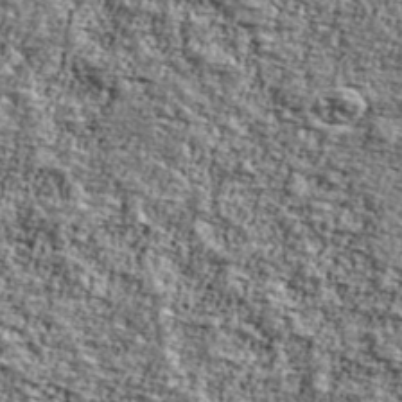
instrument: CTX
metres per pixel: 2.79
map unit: Ave
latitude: 41.8772
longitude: -111.1025
